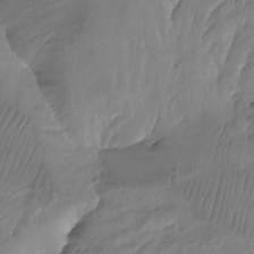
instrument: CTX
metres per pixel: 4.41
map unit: Aa
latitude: -13.0109
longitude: -67.1025
